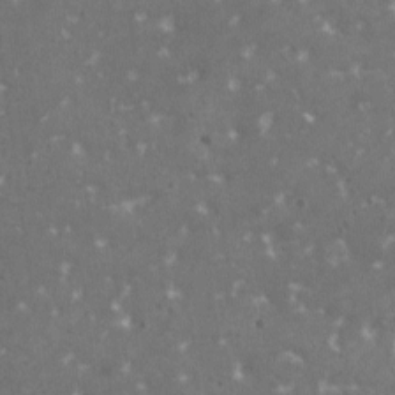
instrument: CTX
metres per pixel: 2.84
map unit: HNhu
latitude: 0.8002
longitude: 6.9164
